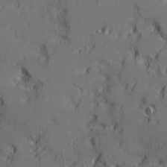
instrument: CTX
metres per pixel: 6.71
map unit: Ave
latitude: 11.9528
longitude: -101.5749
